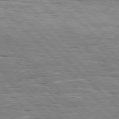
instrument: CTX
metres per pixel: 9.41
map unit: Hpe
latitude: 77.1970
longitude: -127.0270
